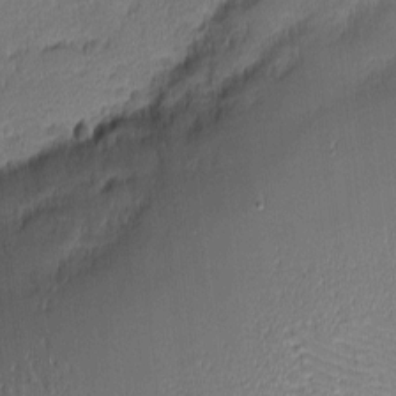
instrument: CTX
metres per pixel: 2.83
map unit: eHh
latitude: -2.9541
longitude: -82.6301
